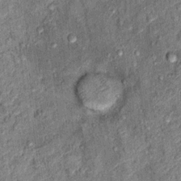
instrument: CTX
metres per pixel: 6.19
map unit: Ht
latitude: 11.3482
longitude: -37.7072
